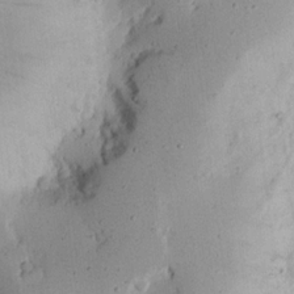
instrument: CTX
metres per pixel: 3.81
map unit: Nhu
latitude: 19.1403
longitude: -75.1403
